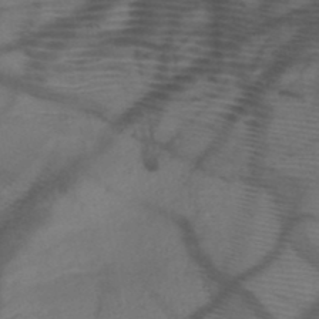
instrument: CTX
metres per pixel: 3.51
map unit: HNb
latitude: -47.4643
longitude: -40.6868
